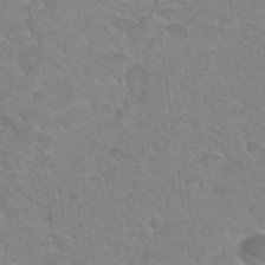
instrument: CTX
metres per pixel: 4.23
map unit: Hto
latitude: 35.0836
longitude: -50.5167
